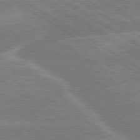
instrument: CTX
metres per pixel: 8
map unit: lApd
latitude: 79.7450
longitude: -131.5938
